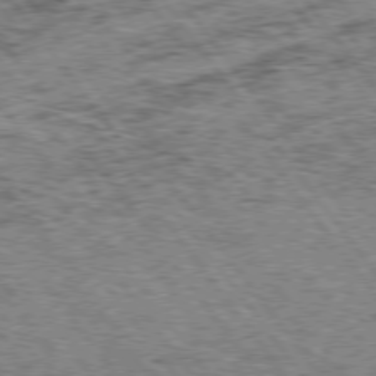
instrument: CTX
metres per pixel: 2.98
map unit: Hpe
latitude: 75.3482
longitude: -155.8772
